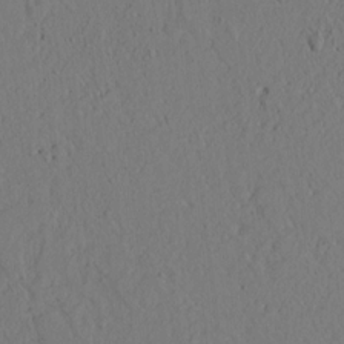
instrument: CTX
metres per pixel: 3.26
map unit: lAvf
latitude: 8.9136
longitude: 165.5588
